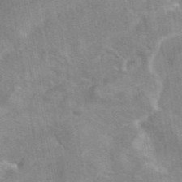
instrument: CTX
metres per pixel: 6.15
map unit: eAb
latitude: 44.8380
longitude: 109.1998
